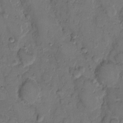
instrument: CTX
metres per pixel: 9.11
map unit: eHh
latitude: 8.2712
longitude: -62.4412
